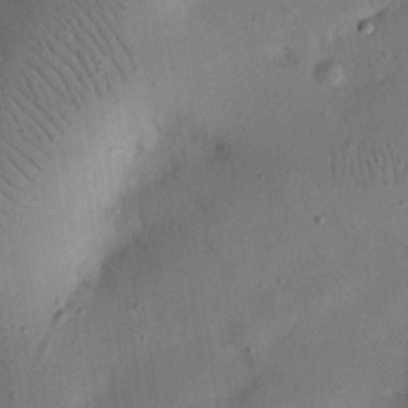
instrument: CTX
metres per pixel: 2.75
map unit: eHh
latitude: 25.0836
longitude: -69.2915
